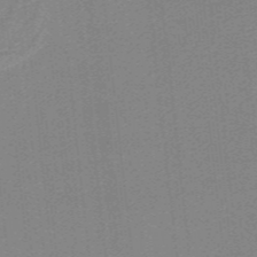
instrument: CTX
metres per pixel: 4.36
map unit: lHb
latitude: -40.0850
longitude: 54.3684
